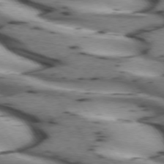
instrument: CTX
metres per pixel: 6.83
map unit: lApd
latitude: 72.8758
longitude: -53.4427
